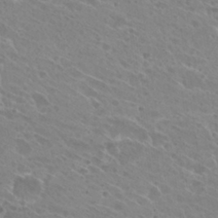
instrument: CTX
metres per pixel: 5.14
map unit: Hto
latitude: 27.5749
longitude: -39.7450
